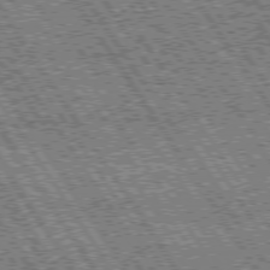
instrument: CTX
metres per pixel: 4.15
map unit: Hpe
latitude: 74.7246
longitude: -153.1970
